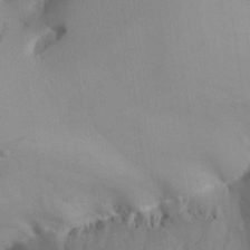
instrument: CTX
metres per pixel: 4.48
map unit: Aa
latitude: 24.4790
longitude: -128.0822
